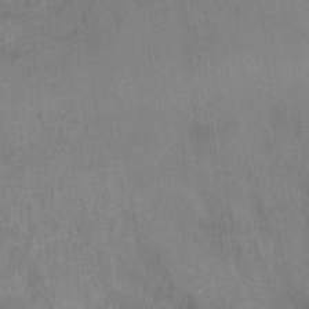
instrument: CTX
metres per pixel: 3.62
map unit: Hto
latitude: 6.7246
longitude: -37.7072
